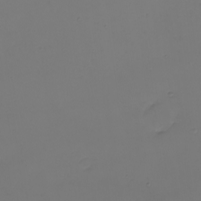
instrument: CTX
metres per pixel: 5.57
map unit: eHh
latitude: -5.2754
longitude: -87.3293
